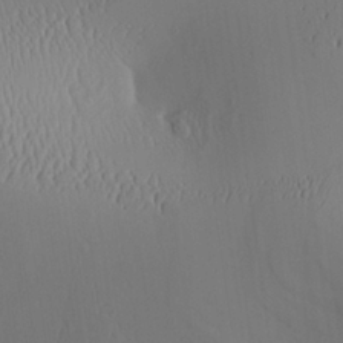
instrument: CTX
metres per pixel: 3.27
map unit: Aa
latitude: 26.4601
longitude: -137.0270
